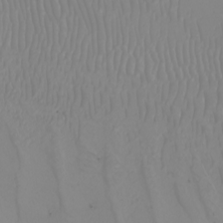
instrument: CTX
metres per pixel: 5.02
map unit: Nhu
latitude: -6.8975
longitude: -94.2145
